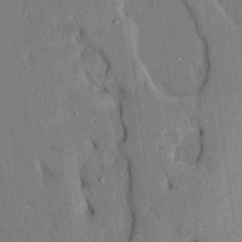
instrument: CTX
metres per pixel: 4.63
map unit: Aa
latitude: 16.8947
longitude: -148.7435
